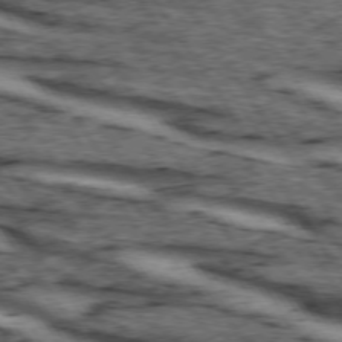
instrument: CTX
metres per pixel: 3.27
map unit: lApd
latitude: 74.0444
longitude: -73.0081
